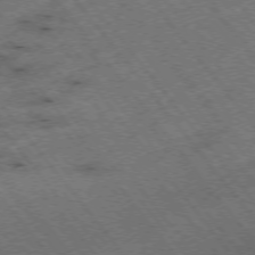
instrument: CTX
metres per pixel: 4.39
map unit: Hpe
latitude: -75.5588
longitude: -18.6301
